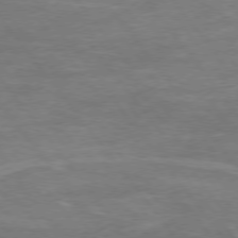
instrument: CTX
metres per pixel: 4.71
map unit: Hpe
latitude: 74.9514
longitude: -143.6127
